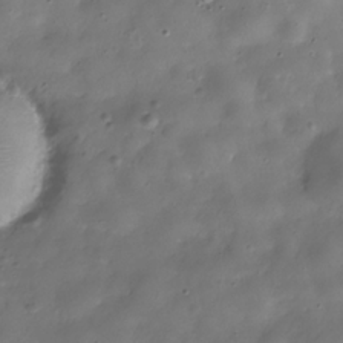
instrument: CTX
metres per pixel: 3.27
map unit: Hve
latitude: -31.0675
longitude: 94.9730
